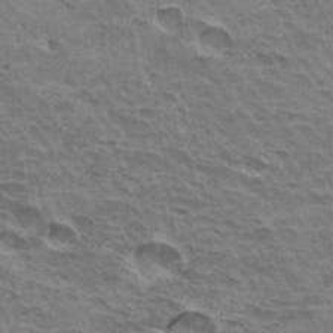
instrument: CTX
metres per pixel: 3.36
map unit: Hto
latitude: 31.2726
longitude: -41.2536
